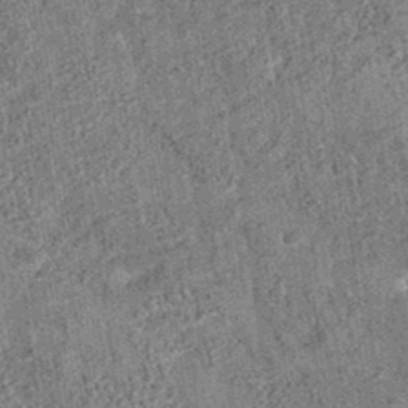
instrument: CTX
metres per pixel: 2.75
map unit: eAb
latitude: 35.3859
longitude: 115.3509
